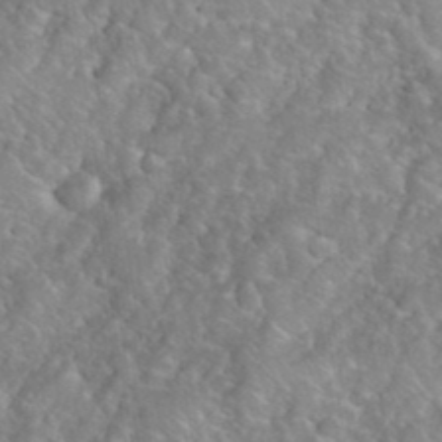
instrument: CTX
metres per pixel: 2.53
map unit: eHh
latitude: 39.7827
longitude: -58.8947
